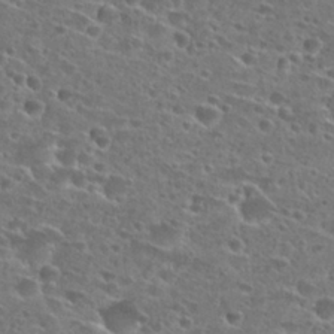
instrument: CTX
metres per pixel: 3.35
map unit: Hto
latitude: 26.9892
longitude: -46.3279
